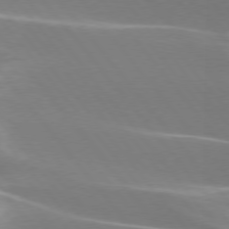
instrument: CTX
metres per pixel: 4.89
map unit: lApd
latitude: 75.6694
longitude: -62.8758
